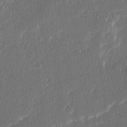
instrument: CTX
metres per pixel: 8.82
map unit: Ave
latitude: 15.2159
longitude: -138.9514
